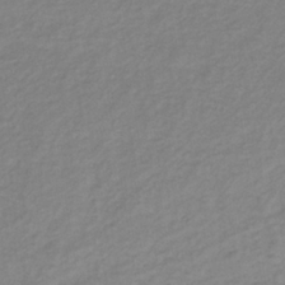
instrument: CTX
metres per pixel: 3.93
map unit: lHb
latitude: -37.3131
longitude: 70.5385
